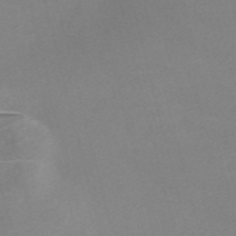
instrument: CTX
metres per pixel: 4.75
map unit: Nve
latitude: -57.6911
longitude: 59.1620
